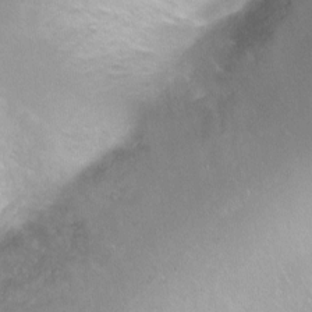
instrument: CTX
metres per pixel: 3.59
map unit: Ht
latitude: -9.6344
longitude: -28.2711
